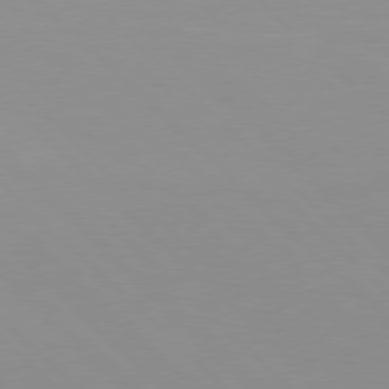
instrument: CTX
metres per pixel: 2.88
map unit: Hpe
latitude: 77.6316
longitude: -164.5735
